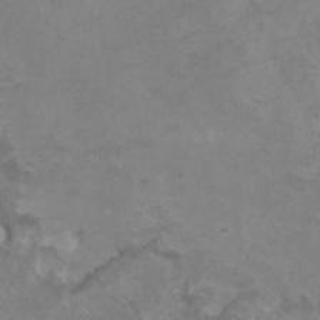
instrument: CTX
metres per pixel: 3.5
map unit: HNhu
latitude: 3.7638
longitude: -2.0633
